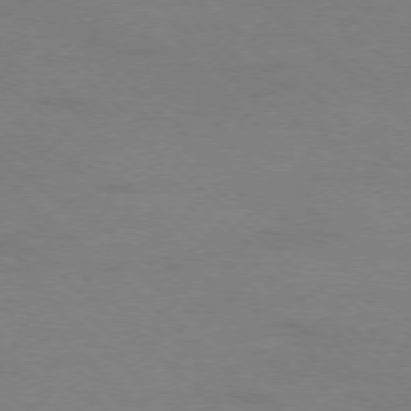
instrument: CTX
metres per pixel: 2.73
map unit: Ap
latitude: -76.4818
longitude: -77.0269
